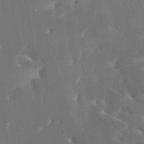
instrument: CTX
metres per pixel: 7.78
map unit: HNhu
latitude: 4.1389
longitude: 7.3698
